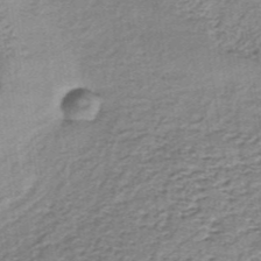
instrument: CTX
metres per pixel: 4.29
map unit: lHb
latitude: -36.4440
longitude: 60.3873
